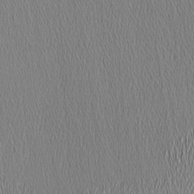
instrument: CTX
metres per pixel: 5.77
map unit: Nhu
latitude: -6.2550
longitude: -150.6679
